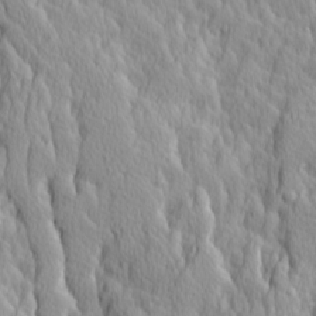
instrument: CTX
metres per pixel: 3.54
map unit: Ave
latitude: 14.1389
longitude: -133.1403
